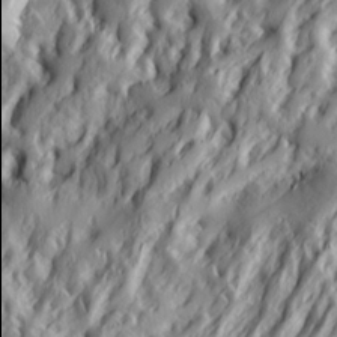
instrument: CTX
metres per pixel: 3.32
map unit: Ht
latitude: 7.3671
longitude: -77.9906
